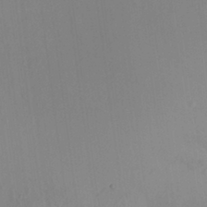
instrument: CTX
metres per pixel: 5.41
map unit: HNhu
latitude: 7.8394
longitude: -0.8380
